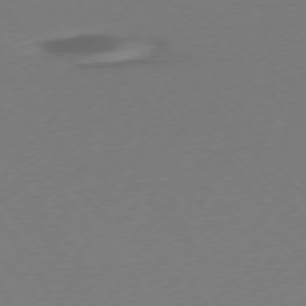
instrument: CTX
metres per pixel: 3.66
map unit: Ap
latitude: -75.0109
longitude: -72.0444
